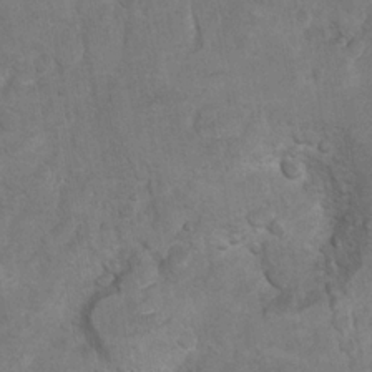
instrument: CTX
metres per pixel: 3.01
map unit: Hto
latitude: 8.9703
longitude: -35.7071
